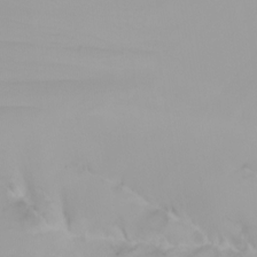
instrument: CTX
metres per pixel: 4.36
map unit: Nhu
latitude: -4.0850
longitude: -93.4048
